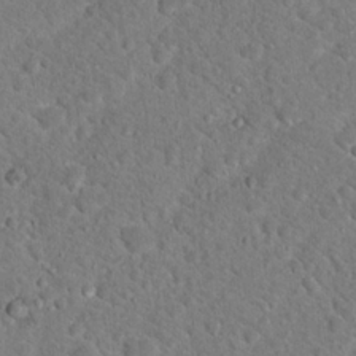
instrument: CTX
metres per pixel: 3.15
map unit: Hto
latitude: 18.8758
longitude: -33.6127
